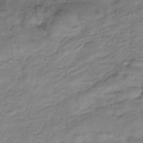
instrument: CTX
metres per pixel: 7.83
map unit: lHb
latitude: -33.5399
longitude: 66.1228
